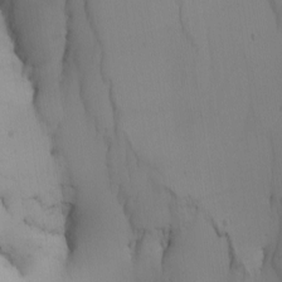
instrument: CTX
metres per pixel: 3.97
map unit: Nhu
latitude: -4.9163
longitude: -93.8961
